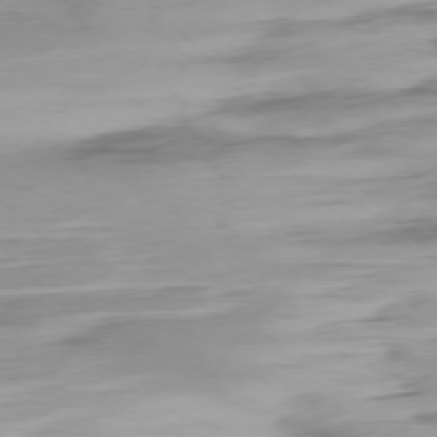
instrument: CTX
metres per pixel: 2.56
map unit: Ap
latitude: -76.9164
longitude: -78.3656
